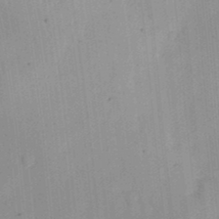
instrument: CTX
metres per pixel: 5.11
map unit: Ht
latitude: 13.4427
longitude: -74.8758
